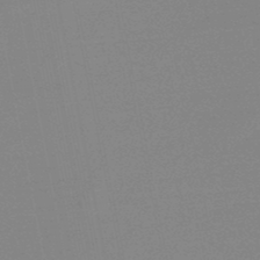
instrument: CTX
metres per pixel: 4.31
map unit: lHb
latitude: -48.3307
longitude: 69.6721
